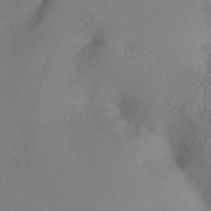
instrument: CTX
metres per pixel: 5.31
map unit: Ht
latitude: -5.1053
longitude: -26.3656
